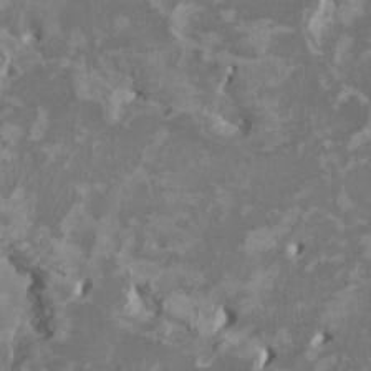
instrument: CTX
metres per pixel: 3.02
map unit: HNhu
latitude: 2.0633
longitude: -3.4048
